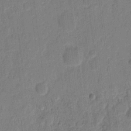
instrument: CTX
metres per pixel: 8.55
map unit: eHh
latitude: 9.3671
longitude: -66.5545
